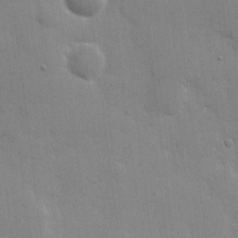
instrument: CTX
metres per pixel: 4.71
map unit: eHh
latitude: 9.1781
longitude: -66.9324
